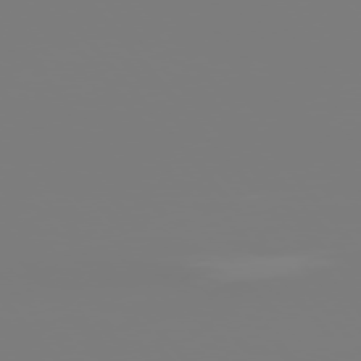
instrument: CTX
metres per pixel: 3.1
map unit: Hpe
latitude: 76.1577
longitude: -127.3293
